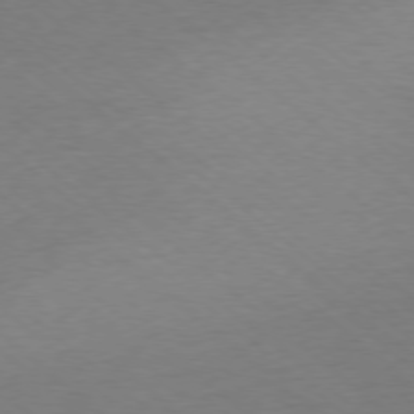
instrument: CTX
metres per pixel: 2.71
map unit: Ap
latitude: -77.8422
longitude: -96.2711
